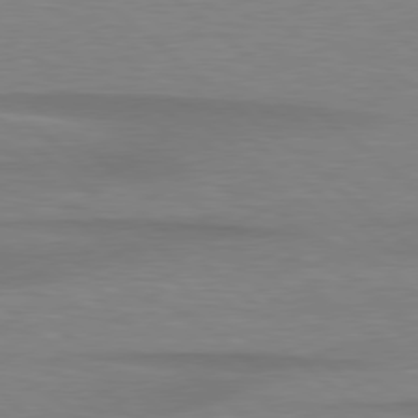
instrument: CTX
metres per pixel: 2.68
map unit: lApd
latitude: 78.8380
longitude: -88.5357
